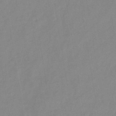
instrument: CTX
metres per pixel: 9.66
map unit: HNb
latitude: -45.7289
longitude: -39.0269
